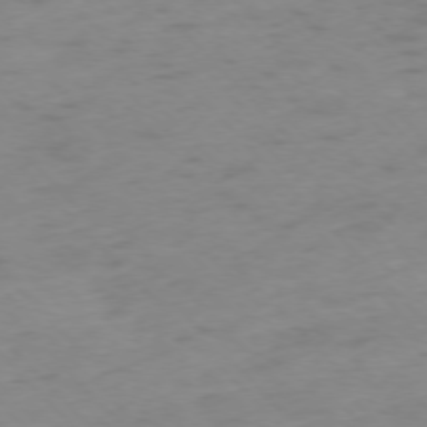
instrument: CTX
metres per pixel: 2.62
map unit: Ap
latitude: -76.5196
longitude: -65.2537
